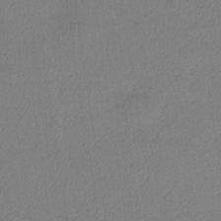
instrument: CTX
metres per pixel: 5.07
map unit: lHb
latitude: -34.5952
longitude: 65.0487
